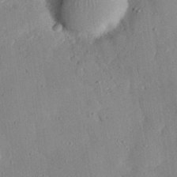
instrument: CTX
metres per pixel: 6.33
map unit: eHh
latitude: 27.3860
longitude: -79.5182
